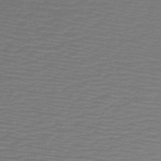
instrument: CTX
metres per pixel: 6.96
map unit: HNb
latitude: -43.0486
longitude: 52.2550
